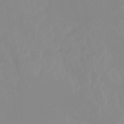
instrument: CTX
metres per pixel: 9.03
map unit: Aa
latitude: -13.5777
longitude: -58.8380
